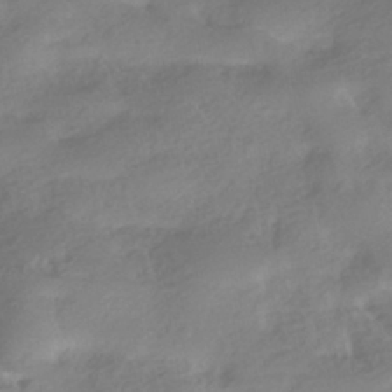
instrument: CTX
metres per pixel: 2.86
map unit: HNhu
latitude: -41.0675
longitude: 91.9556
